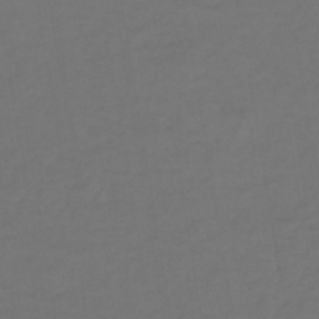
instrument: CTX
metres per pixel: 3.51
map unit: lHb
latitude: -42.7463
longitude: 74.7652
